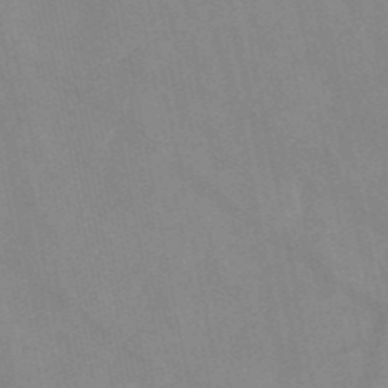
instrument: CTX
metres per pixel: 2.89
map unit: HNb
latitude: -52.5951
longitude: -49.9150
